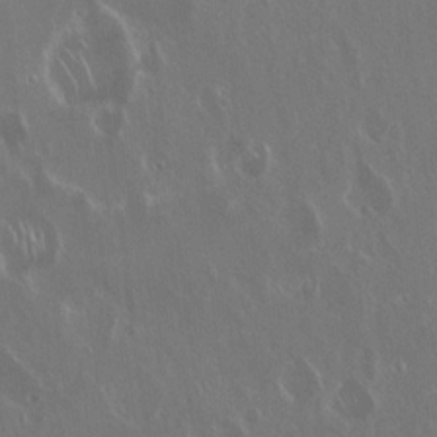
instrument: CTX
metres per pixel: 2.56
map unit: Hto
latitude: 18.7813
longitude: -57.0269
